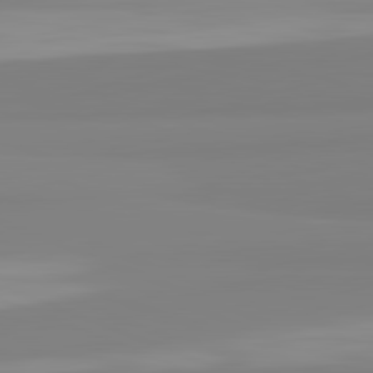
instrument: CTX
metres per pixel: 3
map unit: lApd
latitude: 82.4223
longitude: 175.3131
